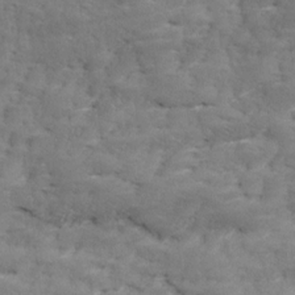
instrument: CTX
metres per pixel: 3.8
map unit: Ave
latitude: 17.2915
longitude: -135.8961
